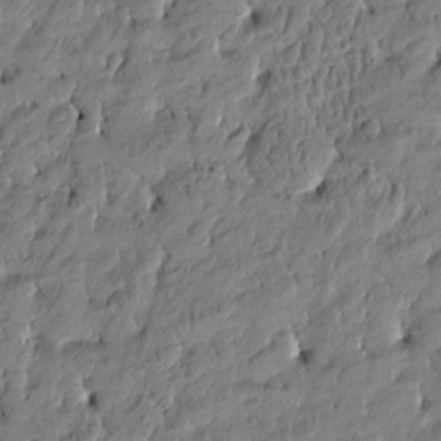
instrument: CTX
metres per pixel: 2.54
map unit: Htu
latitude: -4.6896
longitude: 176.6896
